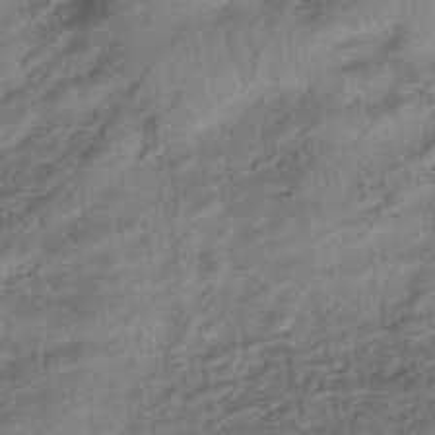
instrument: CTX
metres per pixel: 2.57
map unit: eHb
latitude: -43.2187
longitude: 83.6911
